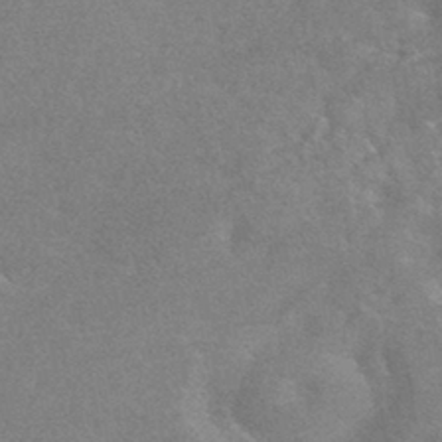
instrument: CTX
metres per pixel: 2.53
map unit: HNhu
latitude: -42.3306
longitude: 92.5385
